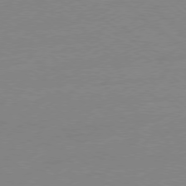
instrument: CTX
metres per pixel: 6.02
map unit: Ap
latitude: -78.9352
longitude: -99.2348
